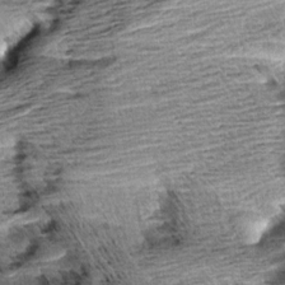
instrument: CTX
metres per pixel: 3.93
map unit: Aa
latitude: 8.6113
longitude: -138.4034
